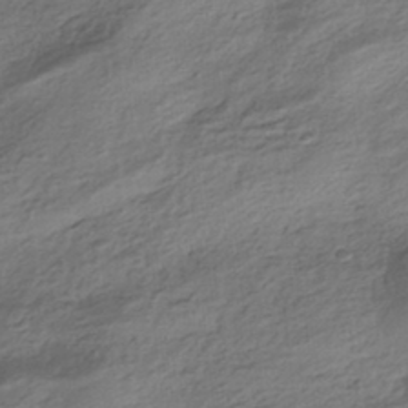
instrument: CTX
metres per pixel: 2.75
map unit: HNhu
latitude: -42.7652
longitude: 104.5196
